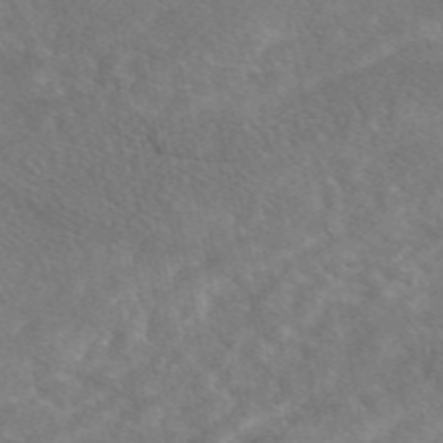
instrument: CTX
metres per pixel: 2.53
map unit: eAb
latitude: 48.7057
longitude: 117.9556
